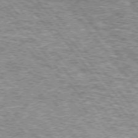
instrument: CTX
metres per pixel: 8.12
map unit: Hpe
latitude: 75.0836
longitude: -157.1781
